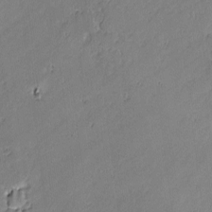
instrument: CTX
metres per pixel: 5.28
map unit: lAvf
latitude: -1.7856
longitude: -106.7435
